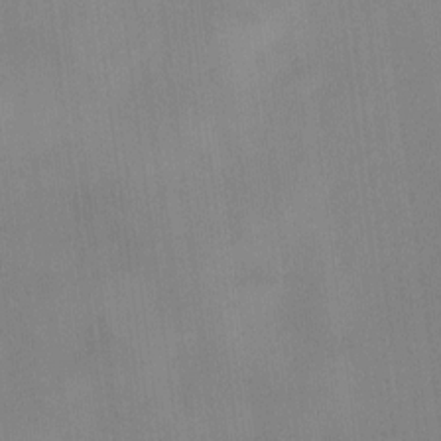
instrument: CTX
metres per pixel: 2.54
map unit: HNhu
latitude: 8.8947
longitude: 9.5966
